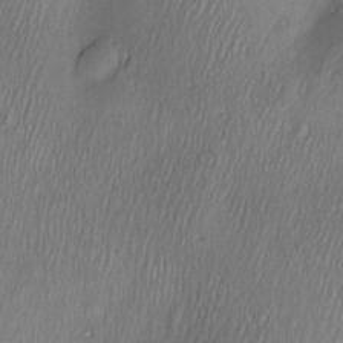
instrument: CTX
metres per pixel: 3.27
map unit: Nve
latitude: -23.0487
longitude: -138.3089
